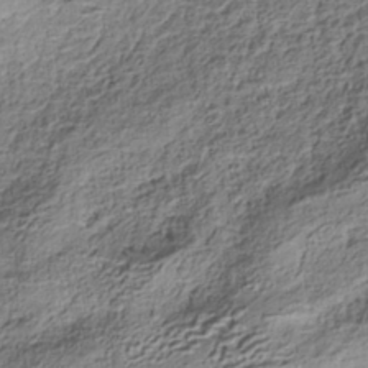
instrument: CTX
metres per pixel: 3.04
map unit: HNhu
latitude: -39.4266
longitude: 107.3699
